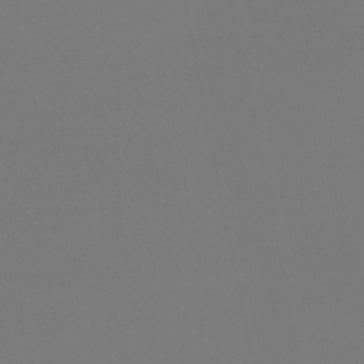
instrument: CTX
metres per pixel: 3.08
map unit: eHb
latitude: -50.1228
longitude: 79.7855
